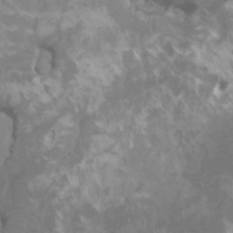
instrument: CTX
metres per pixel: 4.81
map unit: HNhu
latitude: 3.5560
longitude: -2.0255
